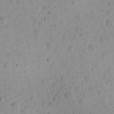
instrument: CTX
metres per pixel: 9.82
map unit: Ave
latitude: -9.2376
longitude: -121.7450
